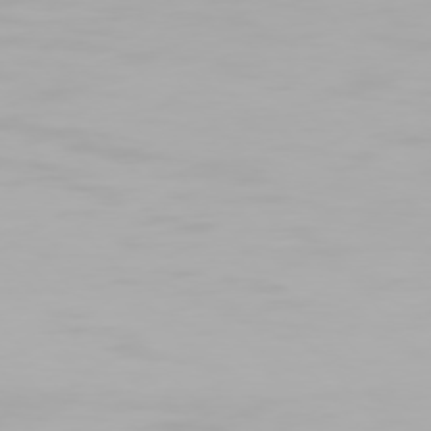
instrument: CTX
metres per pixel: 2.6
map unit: Hpe
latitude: 75.9906
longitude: -142.7246
